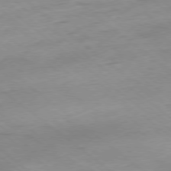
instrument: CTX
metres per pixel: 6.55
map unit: Hpe
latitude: -78.9919
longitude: 11.1620
